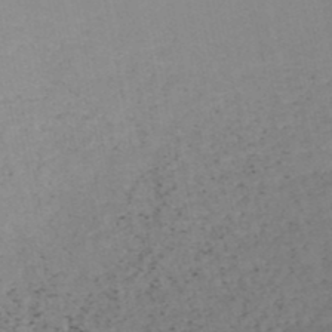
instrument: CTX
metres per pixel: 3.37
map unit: HNb
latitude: -48.7086
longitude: -50.3089
